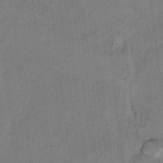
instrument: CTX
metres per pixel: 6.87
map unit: Hto
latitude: 9.1781
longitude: -35.8772
